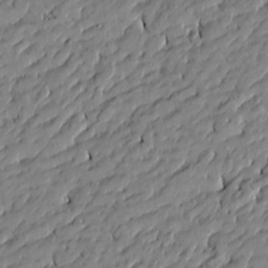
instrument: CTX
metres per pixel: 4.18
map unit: Htu
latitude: -5.9745
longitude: 177.5588
